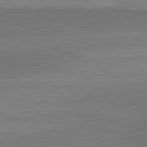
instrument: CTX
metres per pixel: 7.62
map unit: lApd
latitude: 83.3859
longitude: -133.0081
